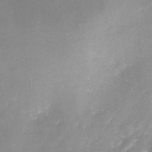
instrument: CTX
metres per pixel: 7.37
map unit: Nve
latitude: -24.9353
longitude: -109.2914
